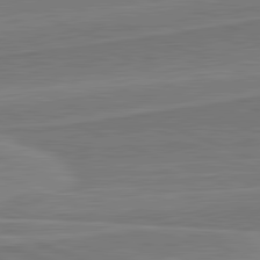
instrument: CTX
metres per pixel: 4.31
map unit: lApd
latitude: 82.1766
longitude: 142.1038
